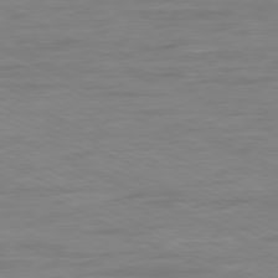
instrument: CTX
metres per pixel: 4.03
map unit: Ap
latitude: -80.1039
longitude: -104.5924
